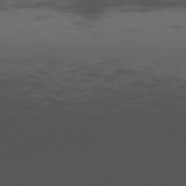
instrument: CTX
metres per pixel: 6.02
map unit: Ap
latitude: -76.3306
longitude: -66.3089
